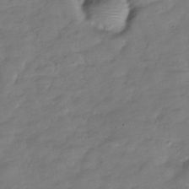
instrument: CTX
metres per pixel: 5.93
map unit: Hve
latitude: -31.6155
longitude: 90.4440
